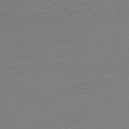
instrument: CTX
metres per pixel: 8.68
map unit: Ap
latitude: -78.5384
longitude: -59.1214
